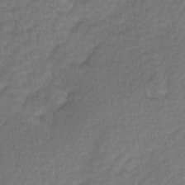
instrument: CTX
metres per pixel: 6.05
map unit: Ave
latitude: -0.7841
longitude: -113.8772
